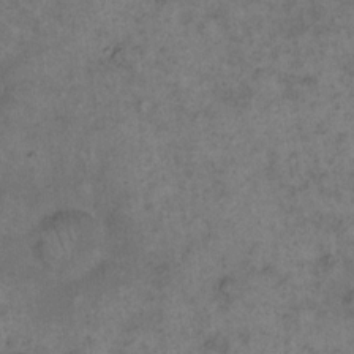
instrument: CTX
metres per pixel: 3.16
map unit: eHh
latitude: 17.5371
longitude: -63.8206
